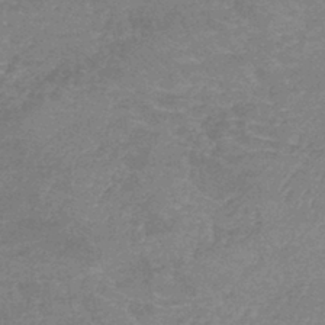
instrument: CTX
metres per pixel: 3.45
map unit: lHb
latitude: -40.9164
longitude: 66.1984
